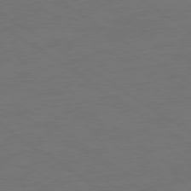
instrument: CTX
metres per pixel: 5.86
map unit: Ap
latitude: -79.5777
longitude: -53.1781
